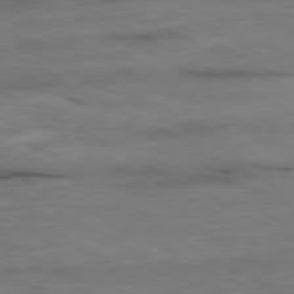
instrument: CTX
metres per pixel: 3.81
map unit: Ap
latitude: -80.8219
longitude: -83.2914
